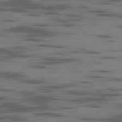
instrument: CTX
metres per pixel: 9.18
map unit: Ap
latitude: -80.0850
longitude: -101.7639
